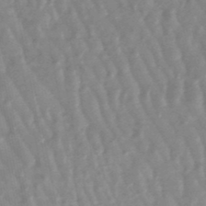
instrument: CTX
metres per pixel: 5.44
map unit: lHb
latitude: -48.3873
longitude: 79.4832
